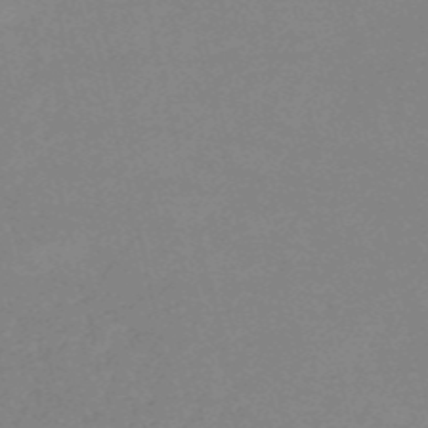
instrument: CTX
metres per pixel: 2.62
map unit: HNb
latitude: -53.3509
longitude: -37.0459
